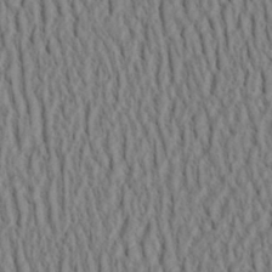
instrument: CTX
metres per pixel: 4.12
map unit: Aa
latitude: 31.1781
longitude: -142.6113
